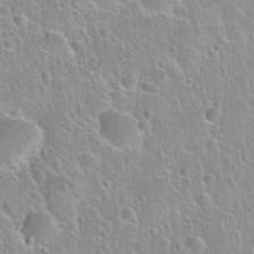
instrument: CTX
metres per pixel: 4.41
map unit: Nhu
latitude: 28.2522
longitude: -53.7072
